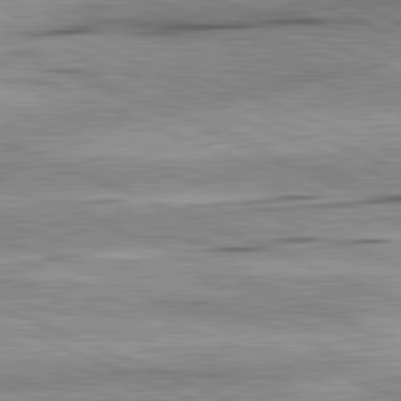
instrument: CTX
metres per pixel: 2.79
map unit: lApd
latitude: 82.0255
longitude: -167.2537
